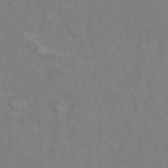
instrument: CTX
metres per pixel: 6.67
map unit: Hto
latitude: 7.4237
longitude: -37.4805
